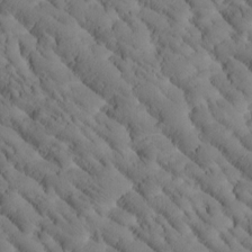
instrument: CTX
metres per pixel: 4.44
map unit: Htu
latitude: -1.4266
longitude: 173.9556
